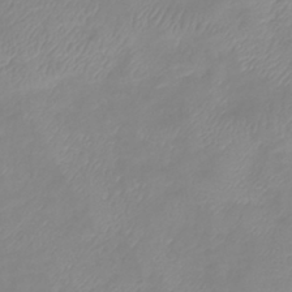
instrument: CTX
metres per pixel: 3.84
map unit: lHb
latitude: -40.0661
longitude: 76.5574
